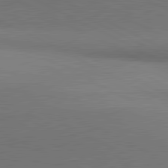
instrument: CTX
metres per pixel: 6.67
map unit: lApd
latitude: 81.2159
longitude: 154.5007
